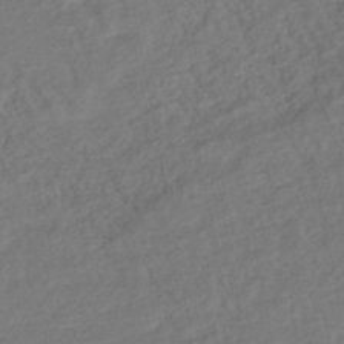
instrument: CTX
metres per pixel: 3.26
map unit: HNhu
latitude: -45.5588
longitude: 102.1039
